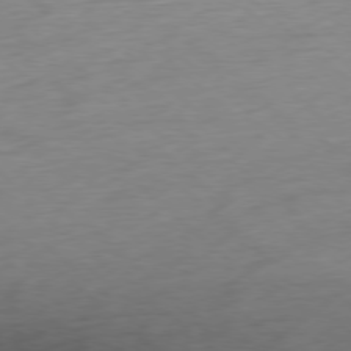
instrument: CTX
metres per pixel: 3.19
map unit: Ap
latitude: -78.6896
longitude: -71.4993
